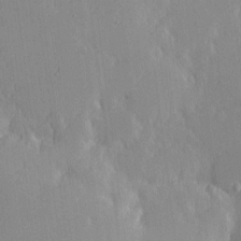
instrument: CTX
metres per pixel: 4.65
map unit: eHh
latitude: -0.9164
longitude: -86.2144
